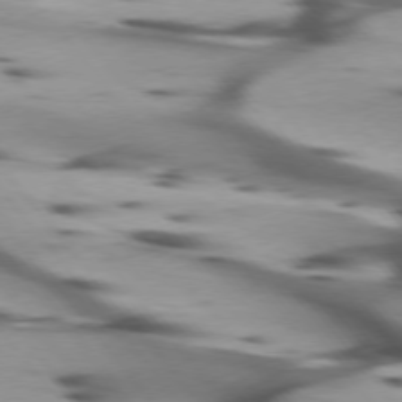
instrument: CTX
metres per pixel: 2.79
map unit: lApd
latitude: 75.3104
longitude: -63.8773
